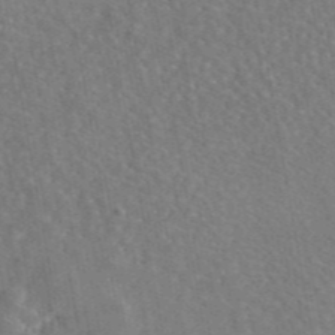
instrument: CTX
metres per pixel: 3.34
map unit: eAb
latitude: 45.5182
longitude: 116.6140
